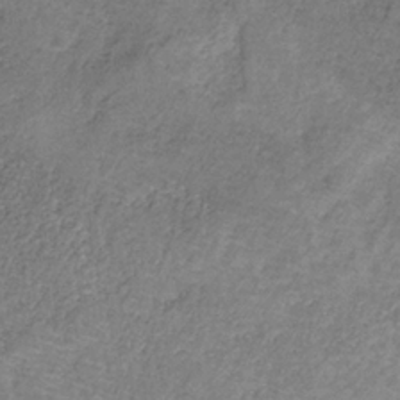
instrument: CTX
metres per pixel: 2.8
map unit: HNb
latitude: -32.4629
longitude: 59.1053
